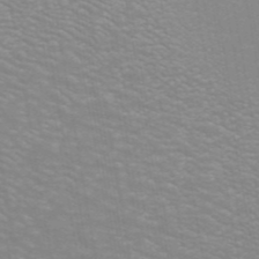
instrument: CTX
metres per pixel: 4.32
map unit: ANa
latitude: 43.5371
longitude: 28.0094
